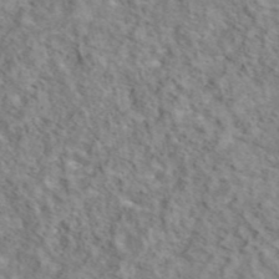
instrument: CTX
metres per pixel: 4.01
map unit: eAb
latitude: 43.1403
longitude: 108.1984
